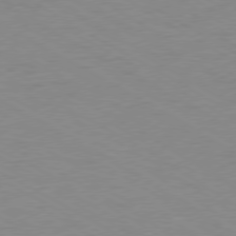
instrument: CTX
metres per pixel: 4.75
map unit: Ap
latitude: -77.5966
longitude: -73.6694
